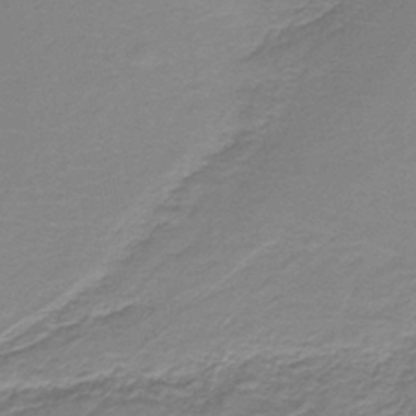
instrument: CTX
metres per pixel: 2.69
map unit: HNb
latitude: -38.8030
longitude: 51.0864
